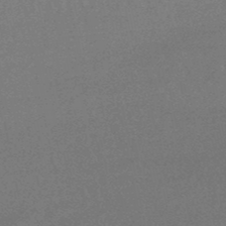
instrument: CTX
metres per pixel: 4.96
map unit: eHb
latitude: -48.6141
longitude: 86.6141
